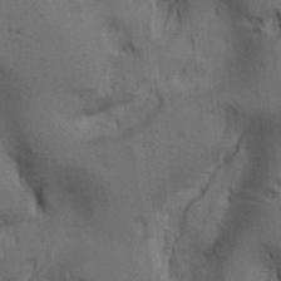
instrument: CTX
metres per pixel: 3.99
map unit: lAa
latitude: 11.8961
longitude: -108.4601
